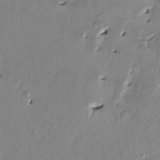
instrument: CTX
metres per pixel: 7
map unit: HNhu
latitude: 2.2711
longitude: -5.3104
